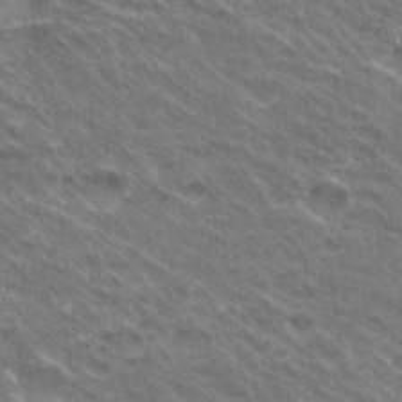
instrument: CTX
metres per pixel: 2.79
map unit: Hto
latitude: 30.6869
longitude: -43.2348
